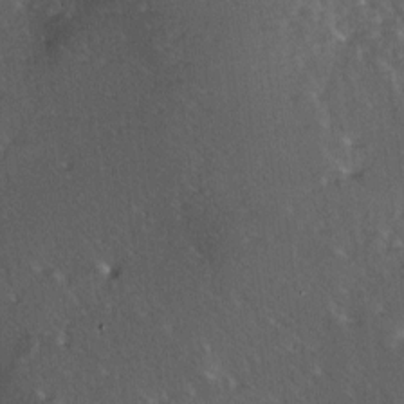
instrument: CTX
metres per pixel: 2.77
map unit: lAa
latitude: -7.3698
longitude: -124.2334
